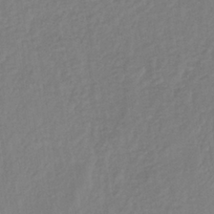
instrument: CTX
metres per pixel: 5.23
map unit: lHb
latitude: -37.3698
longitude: 68.9163
